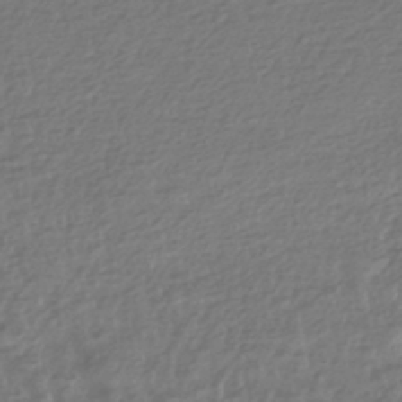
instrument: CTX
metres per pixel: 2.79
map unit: HNhu
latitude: -43.8233
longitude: 97.8423
